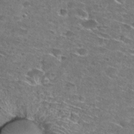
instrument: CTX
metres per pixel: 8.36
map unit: Hto
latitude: 28.1011
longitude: -46.7247
